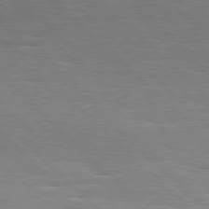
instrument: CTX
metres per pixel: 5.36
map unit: Hpe
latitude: 77.3292
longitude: -127.5182
